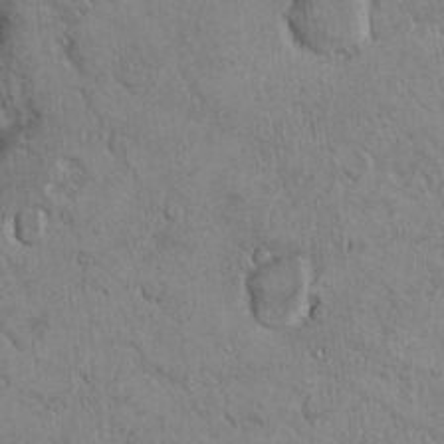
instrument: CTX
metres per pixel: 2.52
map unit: Ht
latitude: 11.7639
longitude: -31.6316
